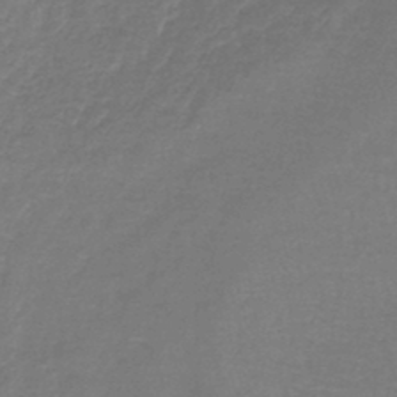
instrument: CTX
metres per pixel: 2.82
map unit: lHb
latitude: -44.0661
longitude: 74.7275
